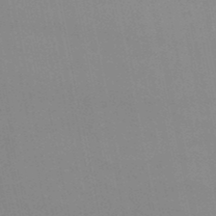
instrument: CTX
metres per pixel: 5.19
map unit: lHb
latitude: -49.5399
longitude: 70.6896
